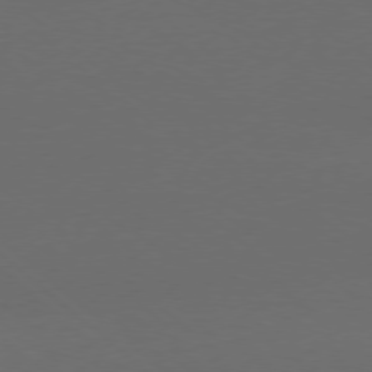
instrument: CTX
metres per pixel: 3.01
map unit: Ap
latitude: -78.5951
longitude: -99.4237
